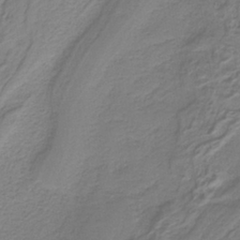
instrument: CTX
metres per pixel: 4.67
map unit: HNb
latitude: -38.3118
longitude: 53.3698
